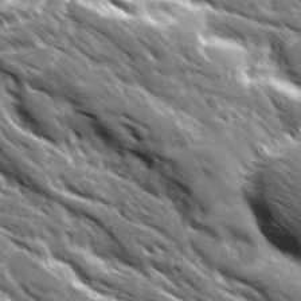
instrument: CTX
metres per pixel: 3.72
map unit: Ave
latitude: 19.6694
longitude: -135.0836
